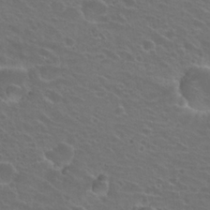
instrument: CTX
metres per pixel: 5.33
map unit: Hto
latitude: 23.6694
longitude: -30.9703
